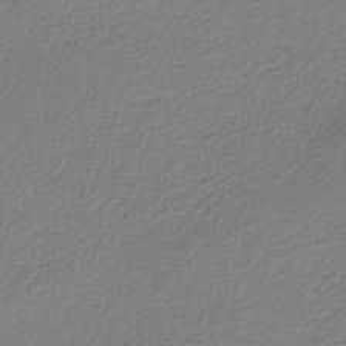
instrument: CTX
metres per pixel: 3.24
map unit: HNb
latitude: -37.7477
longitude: 51.5588
